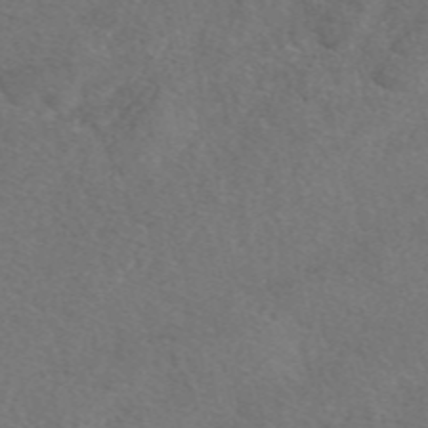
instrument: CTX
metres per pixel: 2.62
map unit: eAb
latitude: 48.5168
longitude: 108.6141
